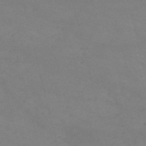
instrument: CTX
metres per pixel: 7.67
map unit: HNb
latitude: -54.6519
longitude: -40.8380
